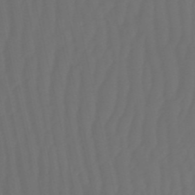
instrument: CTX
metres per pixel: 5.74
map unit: eHb
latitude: -51.0675
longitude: 76.8219
